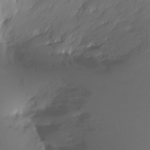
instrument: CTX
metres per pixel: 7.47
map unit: Ht
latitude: -6.6140
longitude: -29.9717
